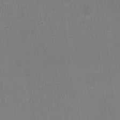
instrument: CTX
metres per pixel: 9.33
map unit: HNhu
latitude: -3.2375
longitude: -2.1766
